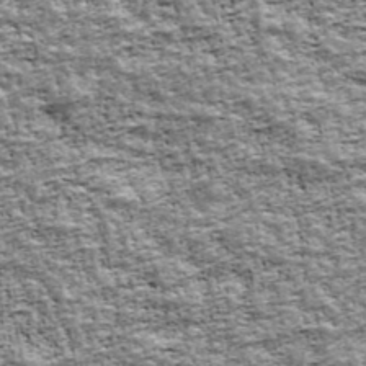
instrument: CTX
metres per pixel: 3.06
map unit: Ave
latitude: 42.6302
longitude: -111.6883
